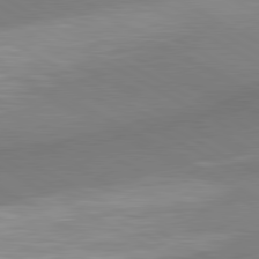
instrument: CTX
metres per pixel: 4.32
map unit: lApd
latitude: 80.5924
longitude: 163.5399
